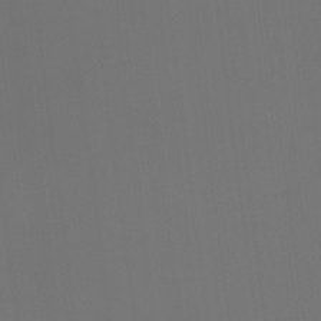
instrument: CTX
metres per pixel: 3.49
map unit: Hto
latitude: -11.1242
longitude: -38.2145
